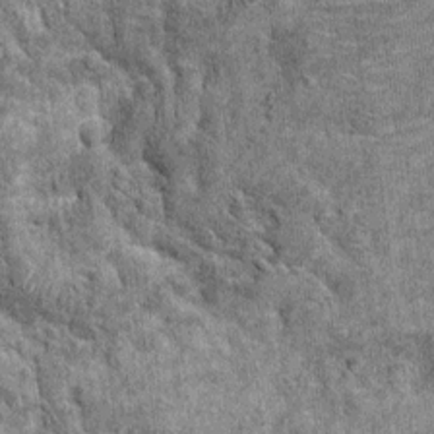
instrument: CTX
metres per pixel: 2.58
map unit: Ht
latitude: 11.3293
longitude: -38.4034
